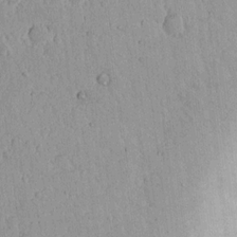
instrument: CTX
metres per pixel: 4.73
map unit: eHh
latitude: 17.1025
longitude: -73.1593
